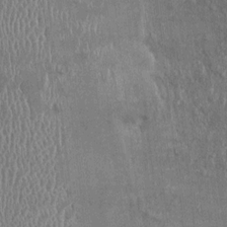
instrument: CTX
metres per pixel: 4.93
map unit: Ht
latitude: -1.3132
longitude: -13.9339
